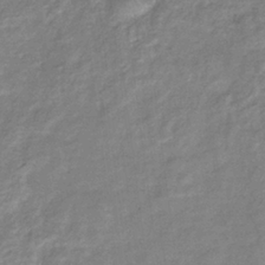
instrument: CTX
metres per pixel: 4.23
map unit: eHb
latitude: -37.8800
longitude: 78.7652
